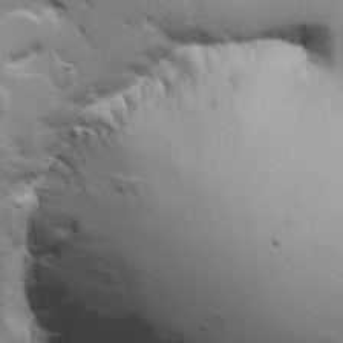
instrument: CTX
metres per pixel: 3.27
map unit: Hve
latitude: 23.5182
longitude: 144.9353
